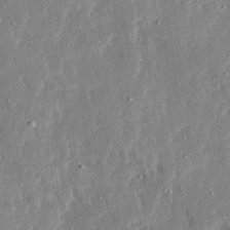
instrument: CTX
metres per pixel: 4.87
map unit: Ave
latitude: 22.7057
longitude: -129.9528
